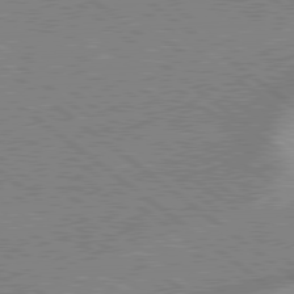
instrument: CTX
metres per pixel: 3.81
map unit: lApd
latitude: 79.0459
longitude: -168.5924
